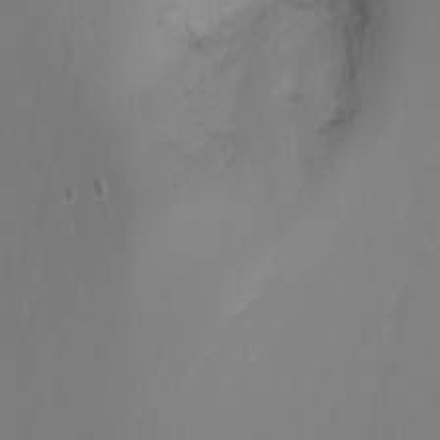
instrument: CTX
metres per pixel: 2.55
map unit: Nhu
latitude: -4.9352
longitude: -74.7246
